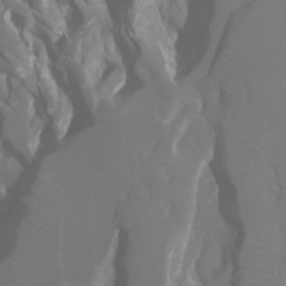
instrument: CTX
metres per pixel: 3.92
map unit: Ht
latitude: -7.4265
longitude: -27.8395
